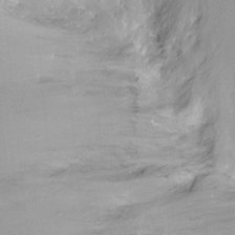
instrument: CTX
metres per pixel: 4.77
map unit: Ht
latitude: -12.4440
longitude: -45.3292
